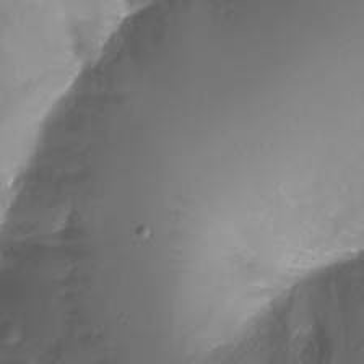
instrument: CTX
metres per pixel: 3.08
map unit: Ht
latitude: -6.7085
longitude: -29.8583
